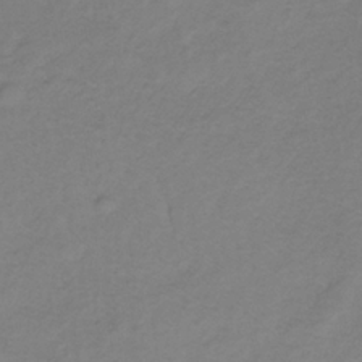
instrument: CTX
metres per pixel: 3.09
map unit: lHb
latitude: -35.3888
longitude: 70.6330
